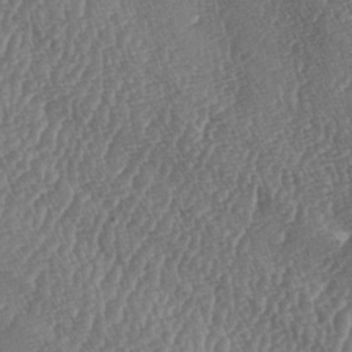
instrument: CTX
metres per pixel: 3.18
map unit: lAa
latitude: -6.2739
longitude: -130.0822
